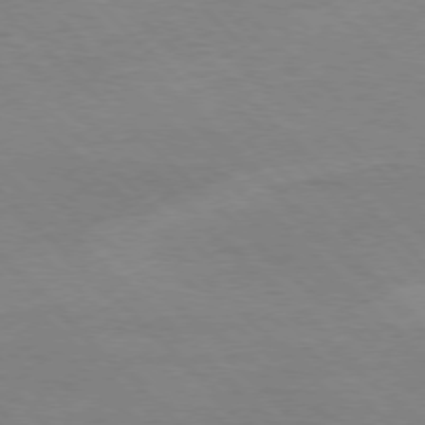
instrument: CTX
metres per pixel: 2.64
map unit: Ap
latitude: -77.8044
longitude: -87.0458
